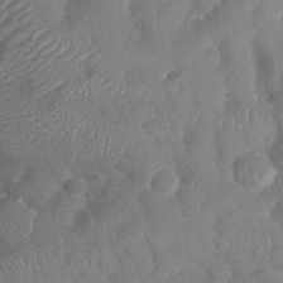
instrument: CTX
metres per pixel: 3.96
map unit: Nhu
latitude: -30.2928
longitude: -60.4979
